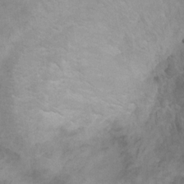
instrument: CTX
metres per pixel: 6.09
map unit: Hto
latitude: 6.8947
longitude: -34.9702
